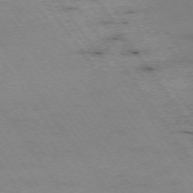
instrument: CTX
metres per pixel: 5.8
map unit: Hpe
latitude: -74.0850
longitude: 2.4628
